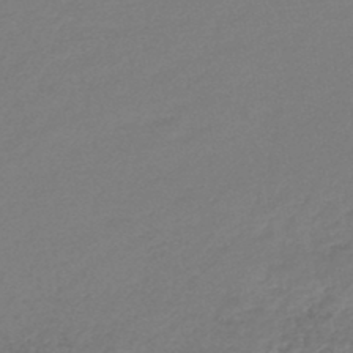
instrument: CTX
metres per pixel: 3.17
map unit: lHb
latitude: -45.2943
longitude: 73.6344
